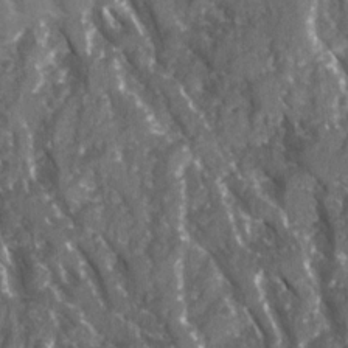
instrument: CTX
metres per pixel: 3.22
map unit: Ave
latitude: 15.6505
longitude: -131.8395
